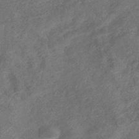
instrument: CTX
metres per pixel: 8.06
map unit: eHb
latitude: -39.2943
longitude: 77.3699
